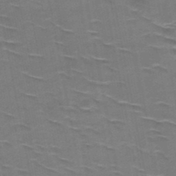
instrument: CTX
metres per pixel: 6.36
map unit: HNb
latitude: -48.3307
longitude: -48.2145
